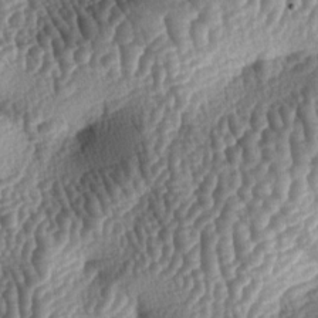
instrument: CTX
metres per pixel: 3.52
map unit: lAa
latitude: -5.4076
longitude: -127.8206
